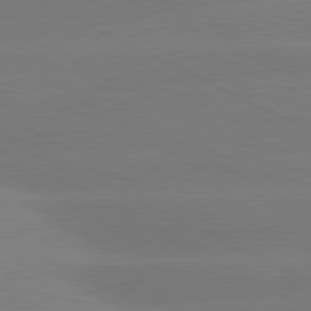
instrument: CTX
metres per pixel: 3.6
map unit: lApd
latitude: 80.7624
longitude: -151.6316
